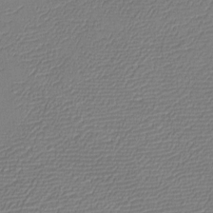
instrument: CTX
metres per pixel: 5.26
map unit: eHh
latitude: -4.4251
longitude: -79.9150
